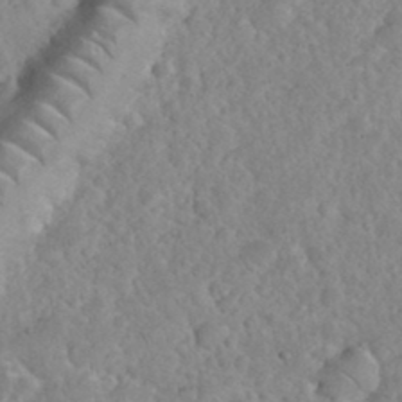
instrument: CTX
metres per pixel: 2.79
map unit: eHh
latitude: 35.2537
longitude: -64.4412
